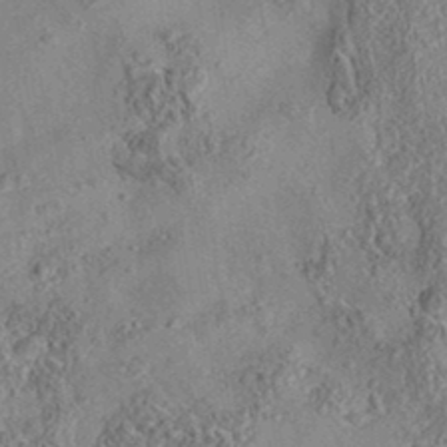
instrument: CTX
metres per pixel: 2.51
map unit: eAb
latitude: 35.9528
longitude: 109.0486
